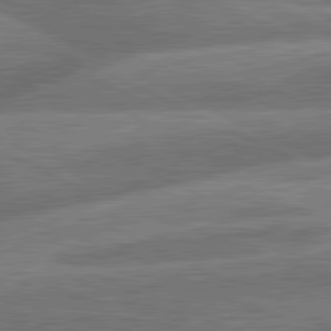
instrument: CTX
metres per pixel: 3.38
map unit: lApd
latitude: 81.3293
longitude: -167.1214
